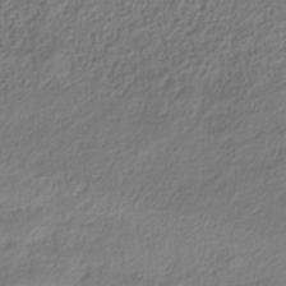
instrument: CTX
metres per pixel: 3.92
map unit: Hve
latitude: -34.4062
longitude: 88.3684
